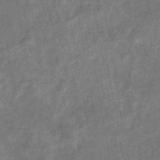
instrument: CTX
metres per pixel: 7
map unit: eHb
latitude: -33.9367
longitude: 74.3873
